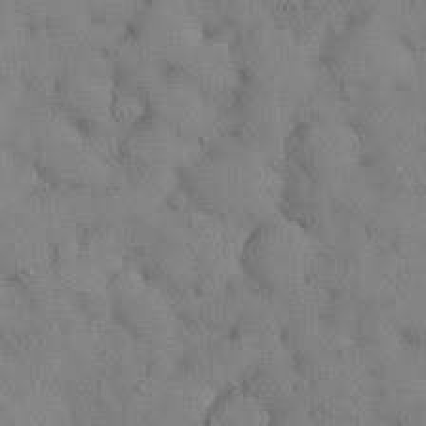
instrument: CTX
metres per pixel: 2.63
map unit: Nhu
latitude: 28.5923
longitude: -70.7813
